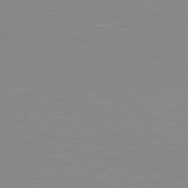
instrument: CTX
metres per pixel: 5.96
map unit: Hpe
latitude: 78.0444
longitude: -161.1214
